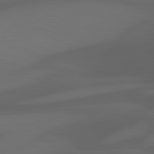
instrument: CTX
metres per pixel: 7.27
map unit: lApd
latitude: 81.3671
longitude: 122.6141
